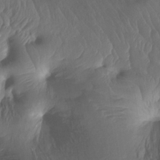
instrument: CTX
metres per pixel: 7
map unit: Ht
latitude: -13.8234
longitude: -44.2144
